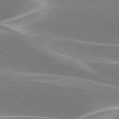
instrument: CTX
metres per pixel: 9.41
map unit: lApd
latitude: 76.1766
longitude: -63.5560
